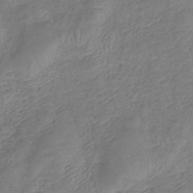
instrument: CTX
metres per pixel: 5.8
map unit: lHb
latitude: -41.1809
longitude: 79.1620
